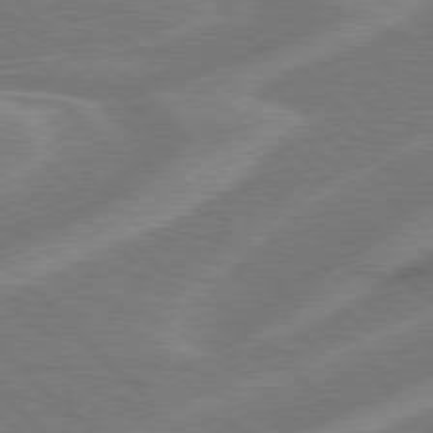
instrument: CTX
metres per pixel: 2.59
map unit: Hpe
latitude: 77.5749
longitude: -151.2348
